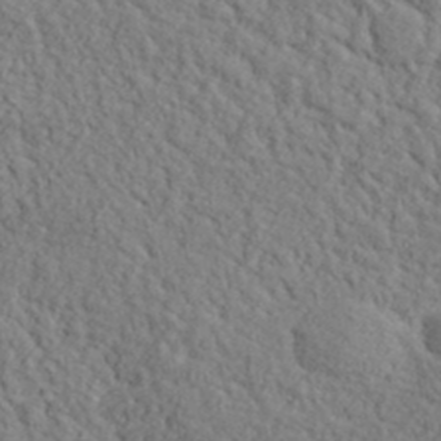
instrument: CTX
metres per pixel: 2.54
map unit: lHvf
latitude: 38.0255
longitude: -87.5938
